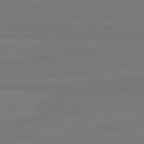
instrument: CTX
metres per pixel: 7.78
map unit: lApd
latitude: 81.9528
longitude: -178.8191
